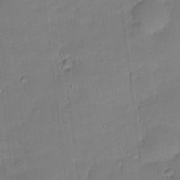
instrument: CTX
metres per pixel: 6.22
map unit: Hve
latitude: -10.0094
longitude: 176.2362
